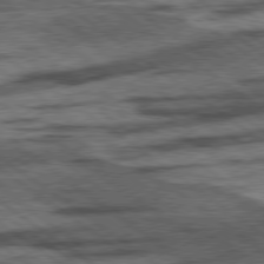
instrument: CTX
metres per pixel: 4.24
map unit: lApd
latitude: 78.4790
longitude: -52.9325
